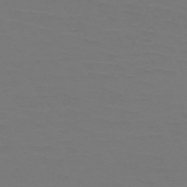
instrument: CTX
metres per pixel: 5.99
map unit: HNb
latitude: -51.2943
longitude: -43.5371
